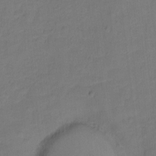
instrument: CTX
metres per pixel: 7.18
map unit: Hto
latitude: -1.7478
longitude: -34.4601
